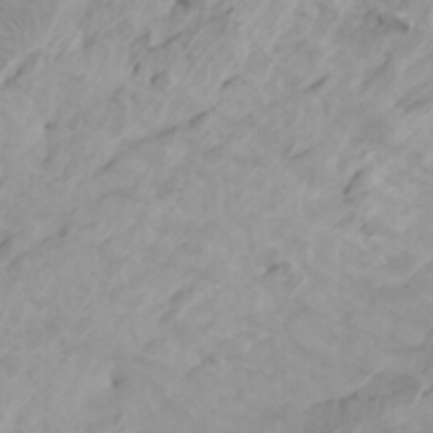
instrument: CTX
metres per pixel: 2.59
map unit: Htu
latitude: -6.7463
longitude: -70.9325
